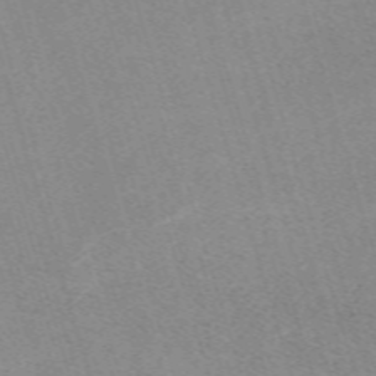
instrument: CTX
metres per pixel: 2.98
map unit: eHh
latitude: -62.2361
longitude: 49.3699
